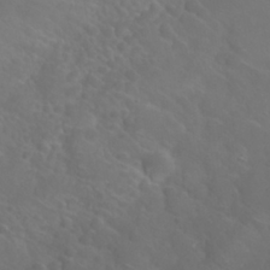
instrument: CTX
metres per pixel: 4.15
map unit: Nhu
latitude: 26.9514
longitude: -55.2726
